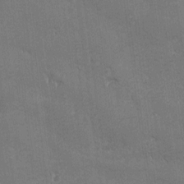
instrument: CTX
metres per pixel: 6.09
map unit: Ave
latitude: -7.9556
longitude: -121.3104
